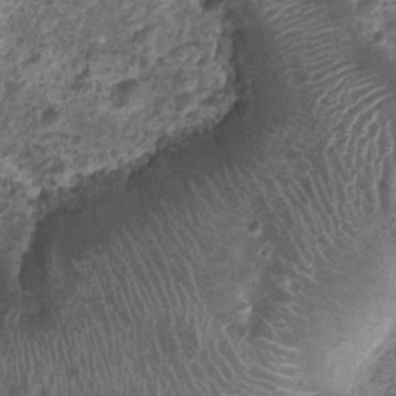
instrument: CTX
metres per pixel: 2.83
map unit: Nhu
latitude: 2.6679
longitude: -16.0822
